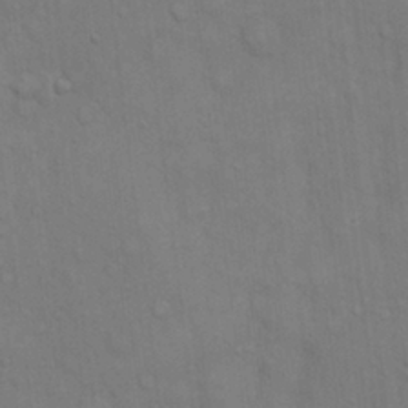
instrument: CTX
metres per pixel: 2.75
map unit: Hto
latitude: 14.2712
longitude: -57.8016
